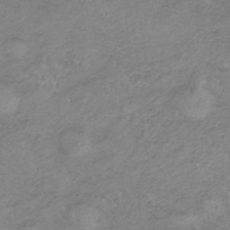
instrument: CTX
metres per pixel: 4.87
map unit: HNb
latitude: -34.7274
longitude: 56.4629
